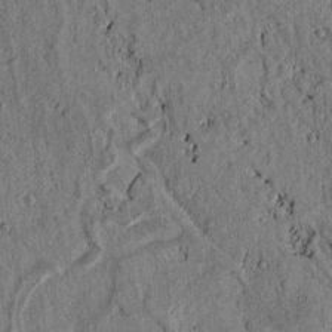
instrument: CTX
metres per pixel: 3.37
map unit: lAvf
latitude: 4.2522
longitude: 169.2187
